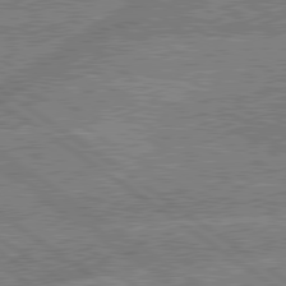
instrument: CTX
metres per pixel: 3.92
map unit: lApd
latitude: 79.7261
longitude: -144.6301
